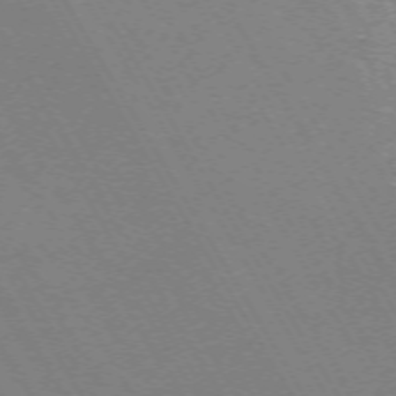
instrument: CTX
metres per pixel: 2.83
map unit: Hpe
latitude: -71.4266
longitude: 11.3132
